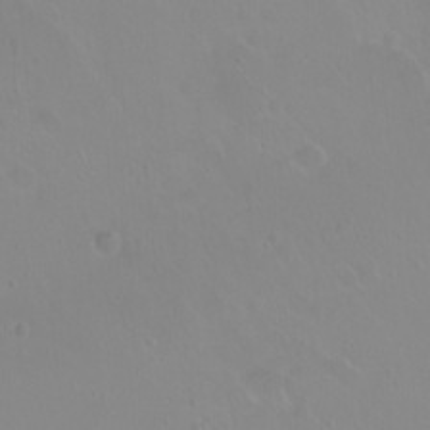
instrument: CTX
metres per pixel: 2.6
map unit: eHh
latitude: 1.5371
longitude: -54.9325
